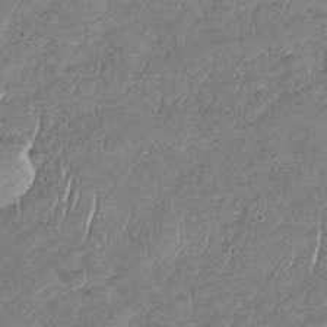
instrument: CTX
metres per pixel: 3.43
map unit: Nhu
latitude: -30.8786
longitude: -59.6505
